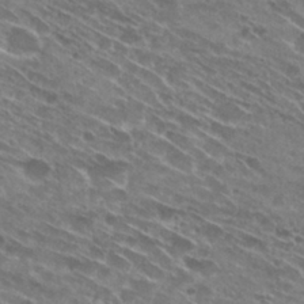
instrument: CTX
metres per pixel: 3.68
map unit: Hto
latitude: 28.6679
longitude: -44.8758
